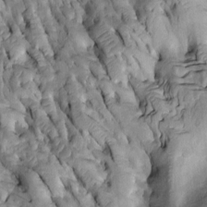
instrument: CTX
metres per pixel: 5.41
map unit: Htu
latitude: -2.0283
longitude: 149.3888
